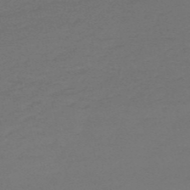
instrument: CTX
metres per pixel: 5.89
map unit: HNb
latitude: -55.0676
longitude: -41.1214
